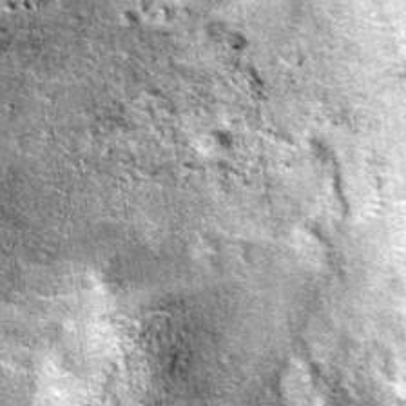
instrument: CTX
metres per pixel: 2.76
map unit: eAb
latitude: 37.6127
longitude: 105.7666
